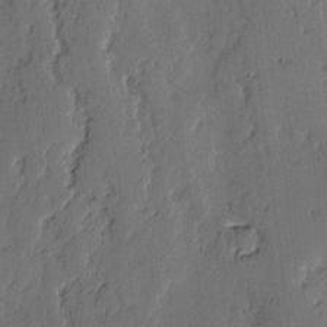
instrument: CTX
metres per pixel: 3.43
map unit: lAvf
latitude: -2.6896
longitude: -106.7435
